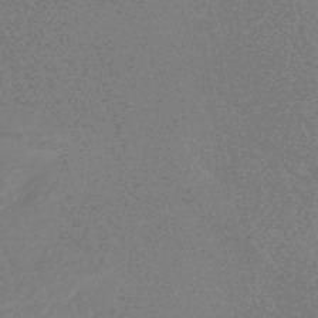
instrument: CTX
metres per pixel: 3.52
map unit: HNhu
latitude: -45.5966
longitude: 99.2754
